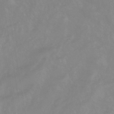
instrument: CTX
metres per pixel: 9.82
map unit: eHb
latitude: -44.3873
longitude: 81.2754
